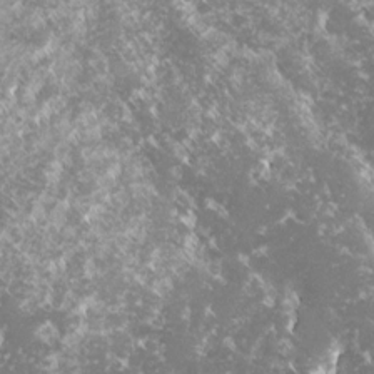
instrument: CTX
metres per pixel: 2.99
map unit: lHvf
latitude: -16.0661
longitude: -99.8205
